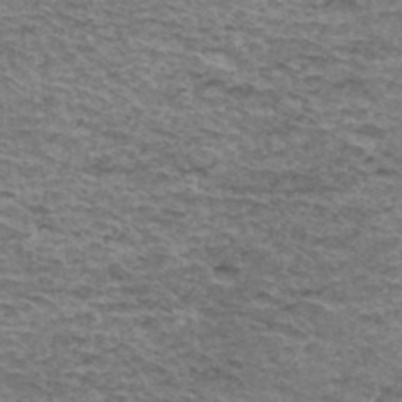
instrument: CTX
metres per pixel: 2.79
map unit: Hto
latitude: 36.8002
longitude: -43.2348
